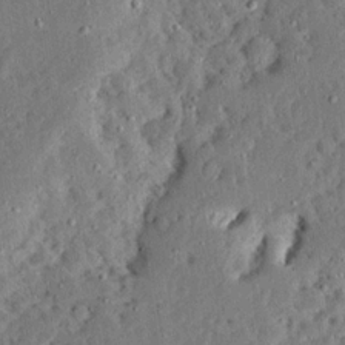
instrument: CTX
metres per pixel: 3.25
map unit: Ave
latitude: 13.4804
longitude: -137.2726
